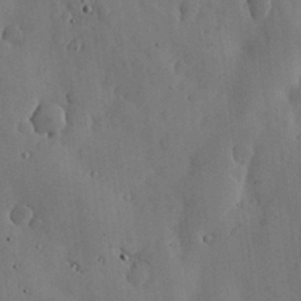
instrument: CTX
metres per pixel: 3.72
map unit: lHvf
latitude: 17.7072
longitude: -114.1010
